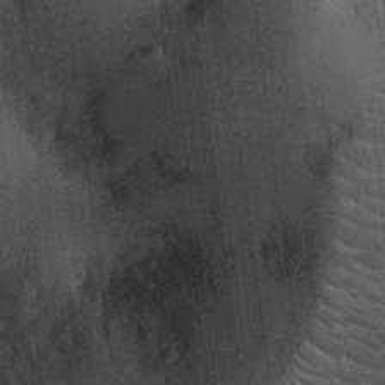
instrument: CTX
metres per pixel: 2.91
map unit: Nhu
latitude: -12.8597
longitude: -22.4412
